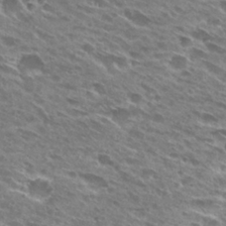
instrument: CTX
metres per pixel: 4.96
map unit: Hto
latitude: 28.0255
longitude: -43.5749
